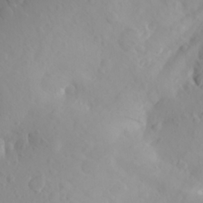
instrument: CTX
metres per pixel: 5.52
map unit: Aa
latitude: 24.4978
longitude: -146.1956
